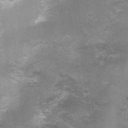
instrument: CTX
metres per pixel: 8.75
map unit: Nhu
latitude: 1.4048
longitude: -17.7827
